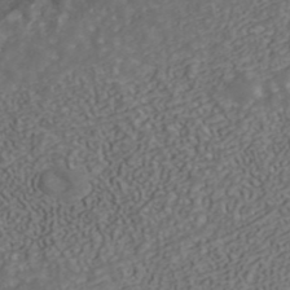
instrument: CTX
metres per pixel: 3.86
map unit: ANa
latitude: 42.1578
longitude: 30.1039
